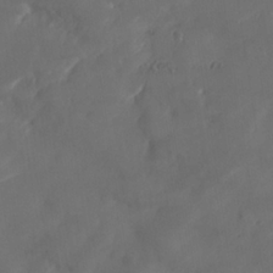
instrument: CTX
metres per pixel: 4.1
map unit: Nhe
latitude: -36.9352
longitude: 137.8422
